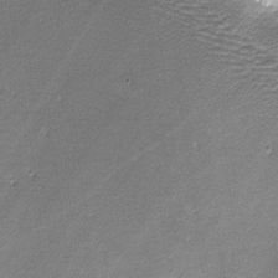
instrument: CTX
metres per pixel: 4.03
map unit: lHvf
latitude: -12.7085
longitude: -102.8002
